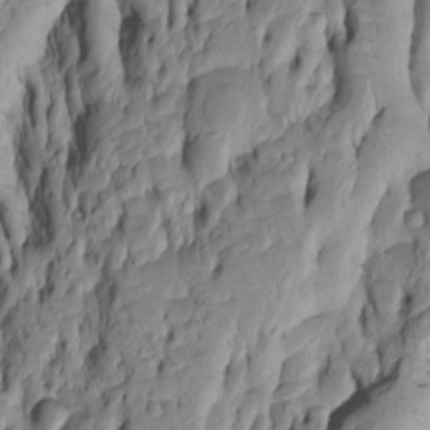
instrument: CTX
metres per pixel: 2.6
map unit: Htu
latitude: -5.5399
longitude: 151.0675
